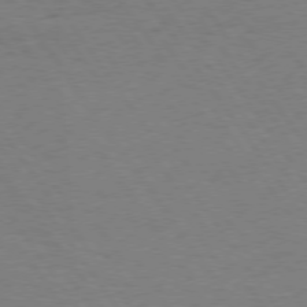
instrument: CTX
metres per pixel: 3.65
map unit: Hpe
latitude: 74.5735
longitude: -140.7435
